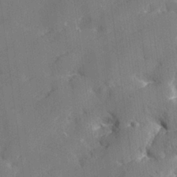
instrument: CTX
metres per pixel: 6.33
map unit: lHvf
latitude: 25.6504
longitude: 142.8408
